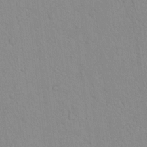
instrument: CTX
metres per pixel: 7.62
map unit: lAvf
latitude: 8.7813
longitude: 168.3495
